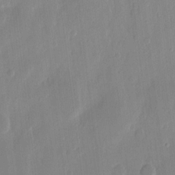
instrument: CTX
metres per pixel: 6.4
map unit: eHh
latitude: 12.2145
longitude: -70.6679
